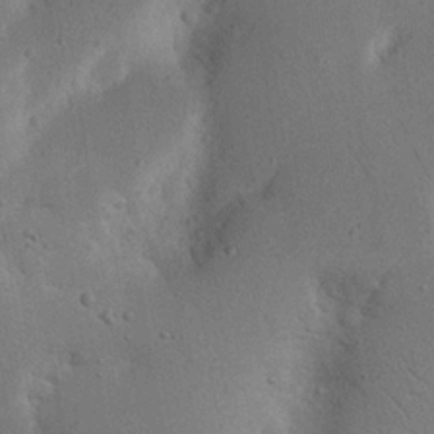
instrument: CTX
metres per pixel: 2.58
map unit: Nhu
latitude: 16.2334
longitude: -75.5749
